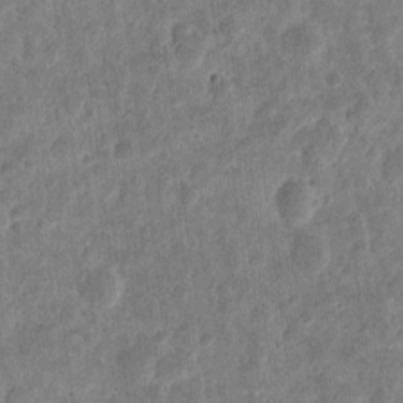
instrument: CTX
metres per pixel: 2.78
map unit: eHh
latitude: 9.7072
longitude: -73.4427
